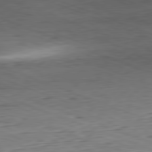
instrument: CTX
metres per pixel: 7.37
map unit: Hpe
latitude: -82.1228
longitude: 13.3888
